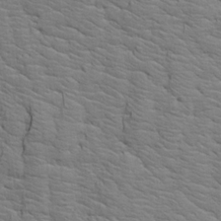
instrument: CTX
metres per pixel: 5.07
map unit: Aa
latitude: 19.4993
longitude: -141.8394
